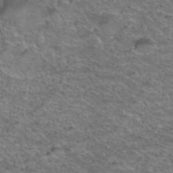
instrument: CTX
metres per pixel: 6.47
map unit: Hto
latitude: 39.1403
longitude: -43.3293
